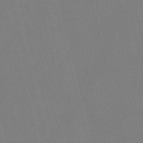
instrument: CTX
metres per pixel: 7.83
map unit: Nve
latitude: -58.2172
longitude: 61.8233
